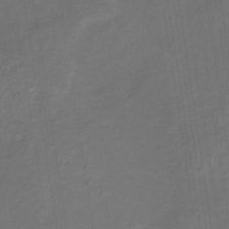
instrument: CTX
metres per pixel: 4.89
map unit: eHb
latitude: -33.2754
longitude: 73.2565
